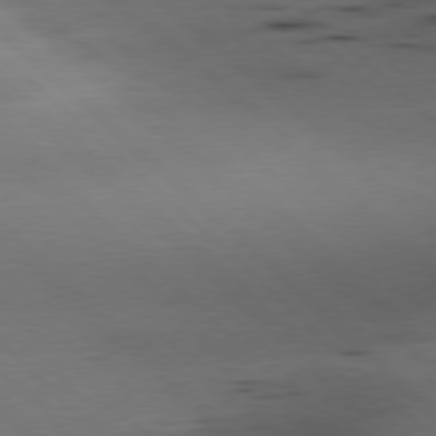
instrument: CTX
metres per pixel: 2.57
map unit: Hpe
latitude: -79.6344
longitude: 8.6896
